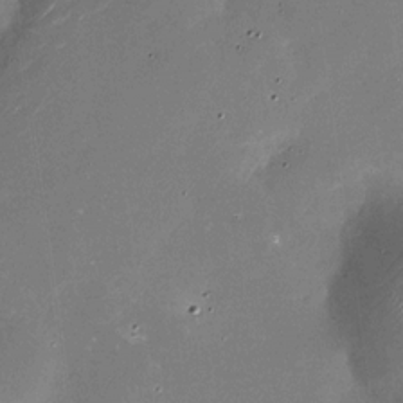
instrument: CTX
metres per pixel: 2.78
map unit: Nhu
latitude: -28.8786
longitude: -75.3104
